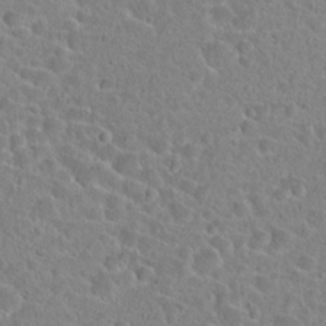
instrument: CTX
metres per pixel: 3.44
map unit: Hto
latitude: 23.0836
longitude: -45.8016
